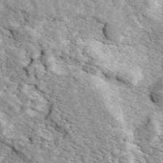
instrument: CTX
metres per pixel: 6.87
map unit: ANa
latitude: 45.2159
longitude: 37.7666
